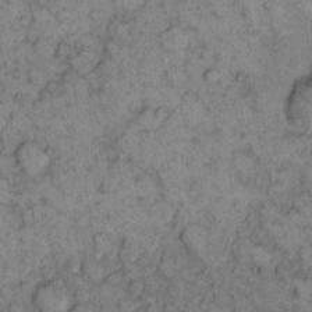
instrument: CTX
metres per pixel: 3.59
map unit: eHh
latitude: 11.9528
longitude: -63.2726
